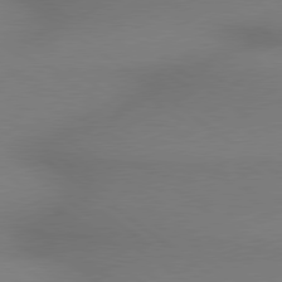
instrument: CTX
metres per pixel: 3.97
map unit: lApd
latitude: 78.9892
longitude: 179.0486
